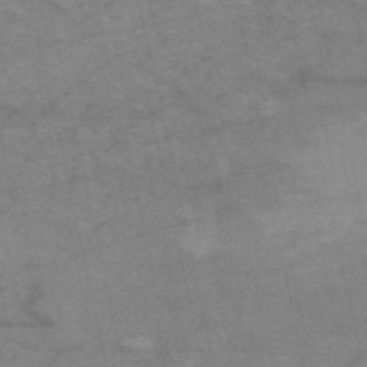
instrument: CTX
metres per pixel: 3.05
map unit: HNb
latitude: -54.4629
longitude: -43.5371
